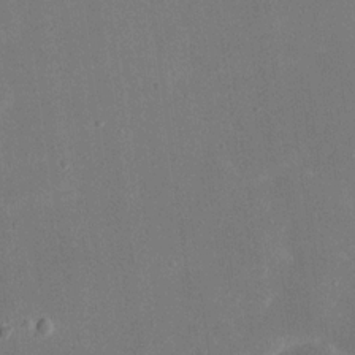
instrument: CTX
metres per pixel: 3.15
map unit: eHh
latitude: 18.7435
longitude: -70.7435
